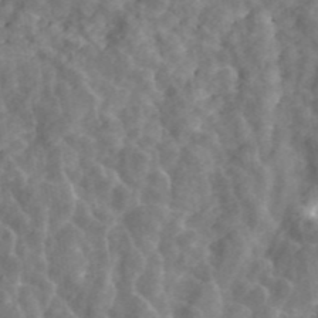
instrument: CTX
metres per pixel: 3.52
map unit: ANa
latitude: 43.6505
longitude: 25.9556
